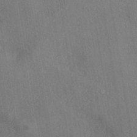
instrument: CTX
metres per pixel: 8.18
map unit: eHh
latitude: -41.1242
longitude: 120.7085
